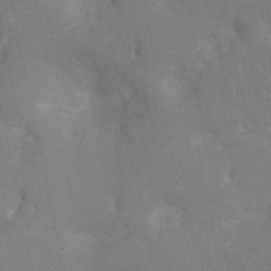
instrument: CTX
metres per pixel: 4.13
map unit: Ht
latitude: -3.5966
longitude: -26.6680
